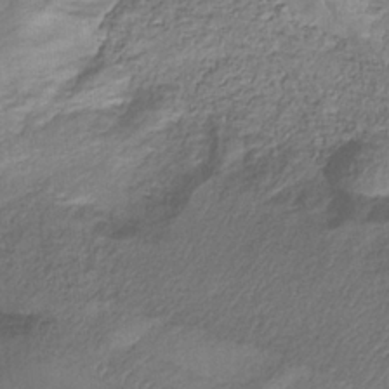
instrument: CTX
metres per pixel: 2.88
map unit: eHb
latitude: -33.0109
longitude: 75.3510
